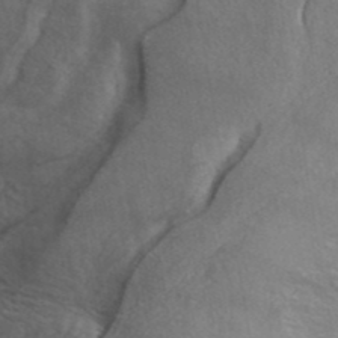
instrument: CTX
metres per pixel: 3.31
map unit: ANa
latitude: 41.9528
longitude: 16.8786
